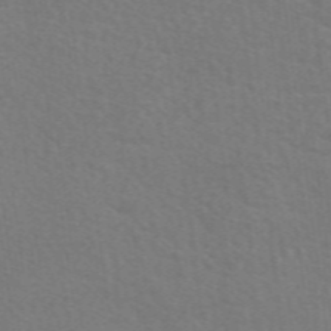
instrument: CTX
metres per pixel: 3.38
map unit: eAb
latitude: 50.3467
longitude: 113.1053
